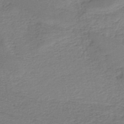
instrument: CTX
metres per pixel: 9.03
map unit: HNb
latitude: -34.6141
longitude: 60.4251
